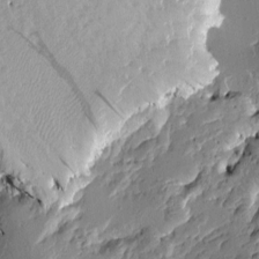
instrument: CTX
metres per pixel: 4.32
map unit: Htu
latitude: -3.6721
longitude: -178.7813
